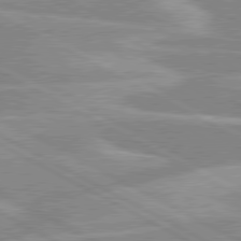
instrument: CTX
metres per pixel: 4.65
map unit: lApd
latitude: 80.2333
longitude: -124.9891
